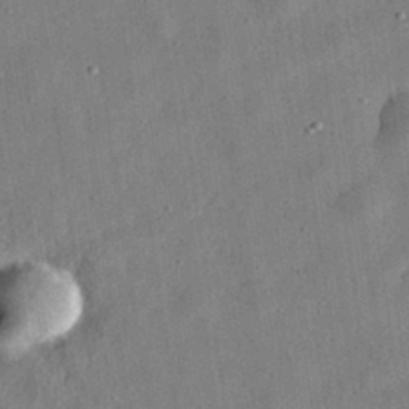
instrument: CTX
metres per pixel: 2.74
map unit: eHh
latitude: 32.0255
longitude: -76.5168
